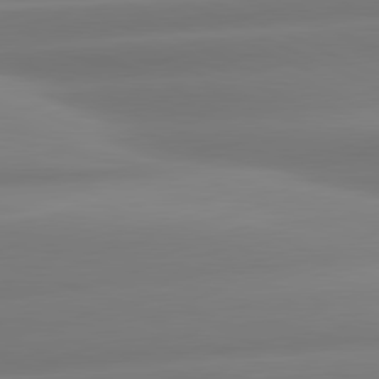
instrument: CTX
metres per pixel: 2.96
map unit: lApd
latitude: 80.8758
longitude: -160.4601
